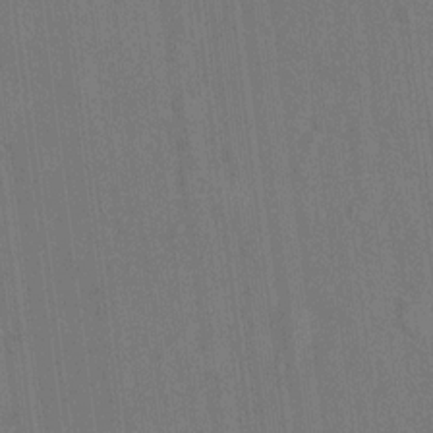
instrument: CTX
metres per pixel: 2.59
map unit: Hto
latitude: -10.1039
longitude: -36.2334
